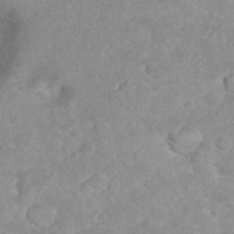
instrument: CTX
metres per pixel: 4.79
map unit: eHh
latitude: 35.4426
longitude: -62.2712
